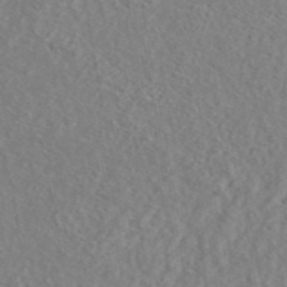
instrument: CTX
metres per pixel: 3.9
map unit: ANa
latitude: 45.0269
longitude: 23.1620
